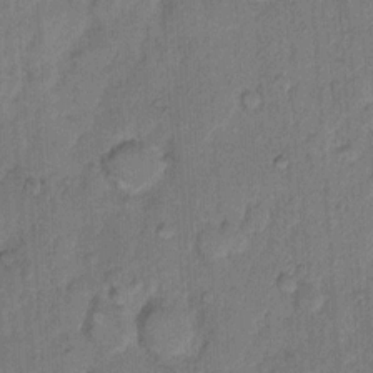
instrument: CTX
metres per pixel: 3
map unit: Hto
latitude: 8.7435
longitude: -61.4993
